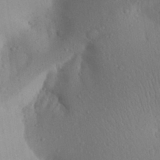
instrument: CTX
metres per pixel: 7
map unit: Aa
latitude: 27.4804
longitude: -147.2348
